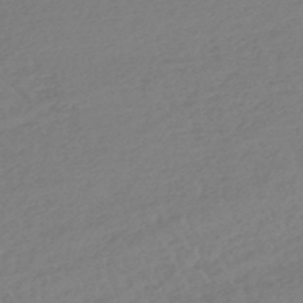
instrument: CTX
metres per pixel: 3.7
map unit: lHb
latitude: -45.2565
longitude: 70.4629
